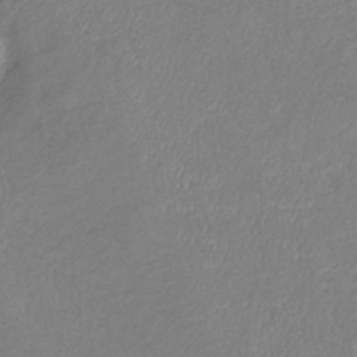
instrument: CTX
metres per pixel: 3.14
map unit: eHb
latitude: -38.1417
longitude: 75.7100
